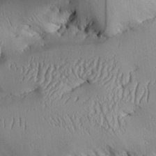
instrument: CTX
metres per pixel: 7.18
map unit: Aa
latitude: 25.6316
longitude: -129.3859
